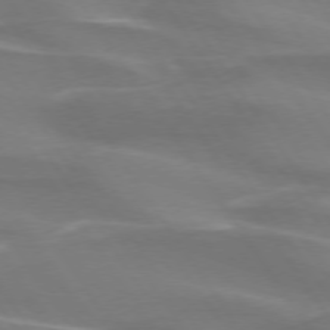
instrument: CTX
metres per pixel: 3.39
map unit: lApd
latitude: 74.1011
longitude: -61.7827
